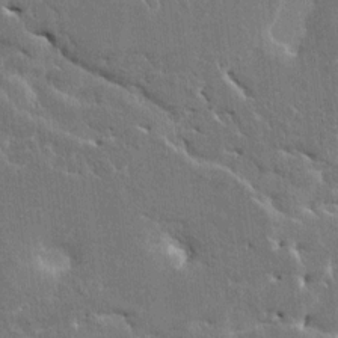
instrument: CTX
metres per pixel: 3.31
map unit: HNhu
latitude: 7.1970
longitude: -4.9136
